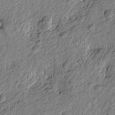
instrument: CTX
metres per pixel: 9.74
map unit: Htu
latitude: -3.2375
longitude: 179.5966
